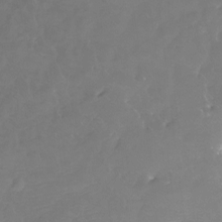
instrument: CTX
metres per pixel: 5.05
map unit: Htu
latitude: -13.7667
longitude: -47.4427
